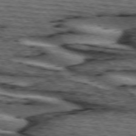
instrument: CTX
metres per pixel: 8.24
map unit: lApd
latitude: 74.4034
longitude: -73.3860
